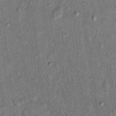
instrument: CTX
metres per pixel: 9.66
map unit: Ht
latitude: 8.0633
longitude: -37.0836
